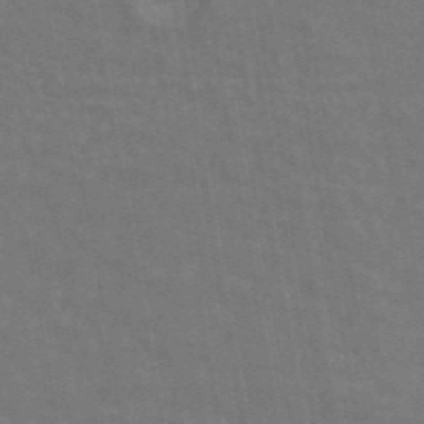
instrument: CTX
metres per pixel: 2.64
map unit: ANa
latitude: 43.9150
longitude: 29.9178
